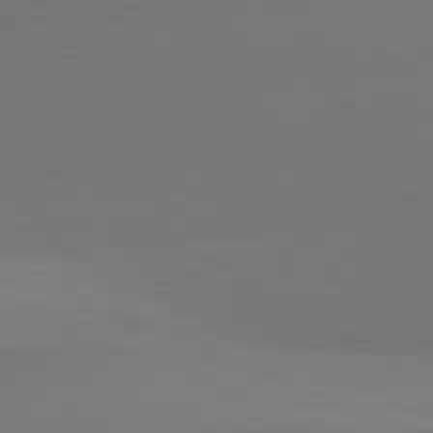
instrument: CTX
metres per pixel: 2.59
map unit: lApd
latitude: 81.8772
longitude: 149.8234
